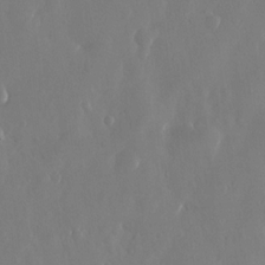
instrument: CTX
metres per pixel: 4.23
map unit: eHh
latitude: 13.3671
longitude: -71.4993
